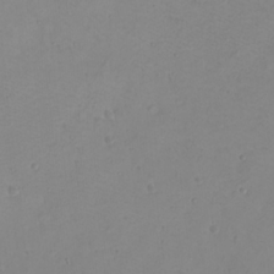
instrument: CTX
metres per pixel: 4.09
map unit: eHh
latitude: -9.5210
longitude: -68.5545
